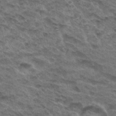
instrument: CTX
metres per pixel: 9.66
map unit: Hto
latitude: 32.1200
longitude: -46.9892
